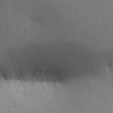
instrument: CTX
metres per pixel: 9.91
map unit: Aa
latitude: 30.5168
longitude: -145.6694
